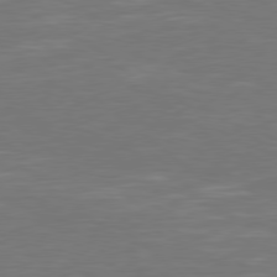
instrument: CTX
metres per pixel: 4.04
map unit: Hpe
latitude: 78.4790
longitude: -126.1767
